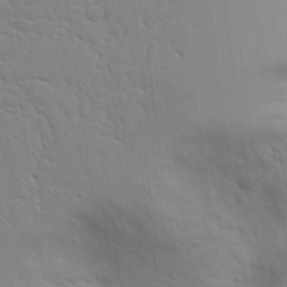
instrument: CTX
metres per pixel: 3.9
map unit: Aa
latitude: 25.9906
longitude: -130.1389
